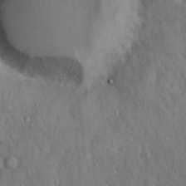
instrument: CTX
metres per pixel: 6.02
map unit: Hto
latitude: 15.8017
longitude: -60.1766
